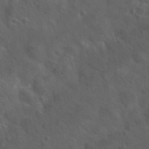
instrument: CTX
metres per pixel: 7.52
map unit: Hto
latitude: 19.0647
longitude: -54.3656
